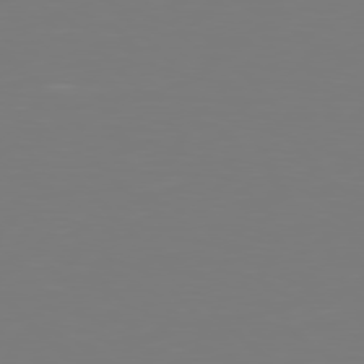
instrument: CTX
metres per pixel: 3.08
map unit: Hpe
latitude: 77.4615
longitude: -176.1955
